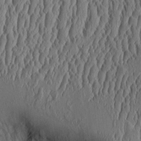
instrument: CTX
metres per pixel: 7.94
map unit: Aa
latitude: 9.6316
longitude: -129.5749
